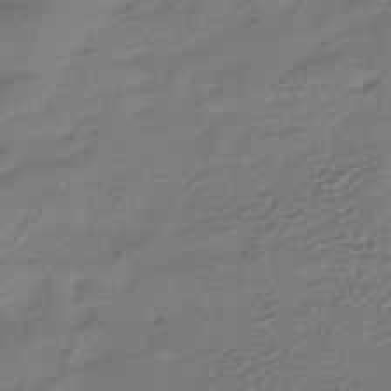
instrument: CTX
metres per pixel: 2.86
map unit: HNhu
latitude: -41.5210
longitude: 94.5384
